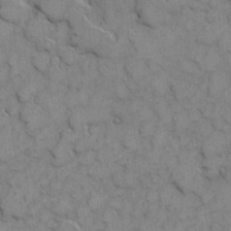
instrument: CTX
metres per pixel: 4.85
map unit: eHh
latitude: 6.7057
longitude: -65.1781
